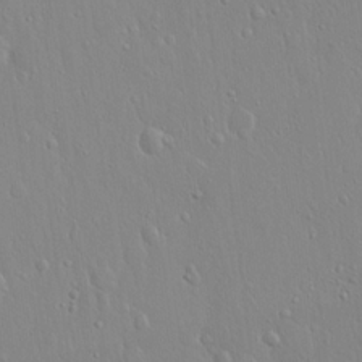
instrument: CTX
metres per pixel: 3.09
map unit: Hto
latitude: 17.5938
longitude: -57.5560
